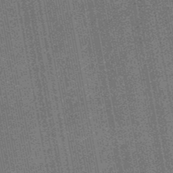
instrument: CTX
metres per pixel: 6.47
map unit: HNb
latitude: -49.0109
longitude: -38.6112
